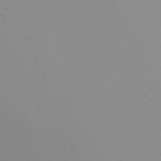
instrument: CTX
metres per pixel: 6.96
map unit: Nhu
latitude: -7.0675
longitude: -93.2537
